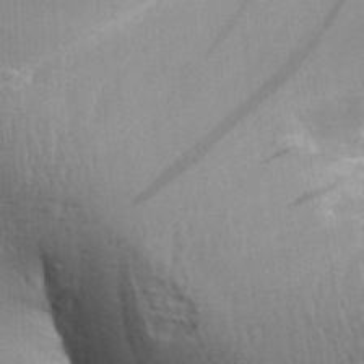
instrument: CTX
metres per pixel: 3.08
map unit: Aa
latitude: 30.6869
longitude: -135.4426
